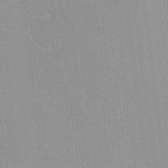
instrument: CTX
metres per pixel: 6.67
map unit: lHvf
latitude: -12.5196
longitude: -104.4412
